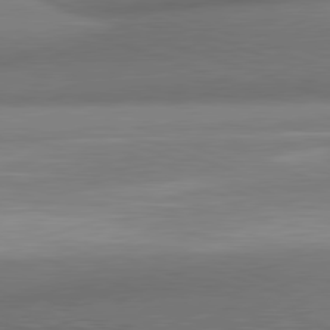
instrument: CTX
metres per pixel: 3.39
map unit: lApd
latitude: 81.2348
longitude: 140.1228
